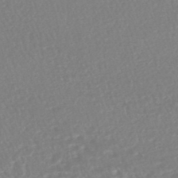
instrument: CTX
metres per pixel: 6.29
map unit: HNhu
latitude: -48.0850
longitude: 102.0661
